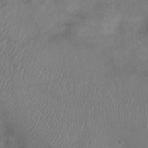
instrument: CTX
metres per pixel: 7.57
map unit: Ht
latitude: -4.7085
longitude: -16.1200
